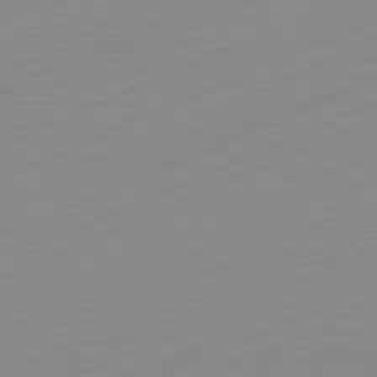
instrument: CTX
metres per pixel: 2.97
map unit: Hpe
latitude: -82.4440
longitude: 12.1606
